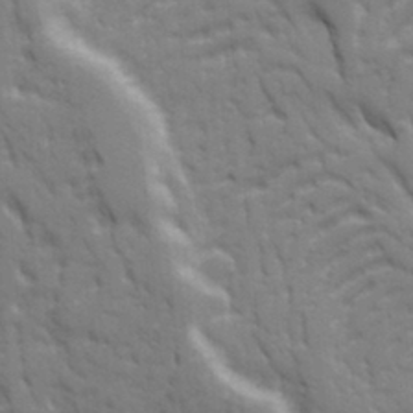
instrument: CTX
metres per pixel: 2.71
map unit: Ave
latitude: 19.9339
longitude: -133.5560
